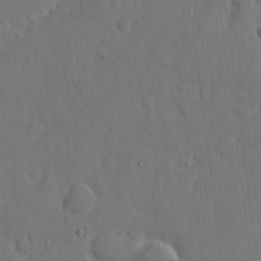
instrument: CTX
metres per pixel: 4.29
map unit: eHh
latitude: 7.7261
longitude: -68.3845
